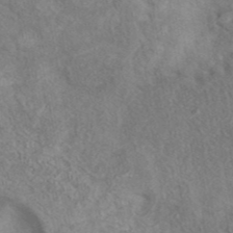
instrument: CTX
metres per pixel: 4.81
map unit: eAb
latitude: 41.2536
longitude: 103.1431
